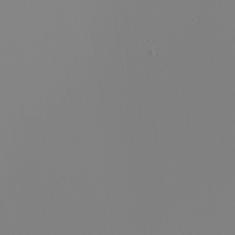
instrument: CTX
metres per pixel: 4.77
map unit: Nhu
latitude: -6.1417
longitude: -96.1200
